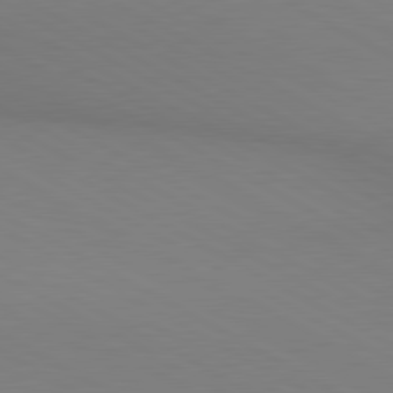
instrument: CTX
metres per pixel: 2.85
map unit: lApd
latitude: 80.4979
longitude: 139.3699
